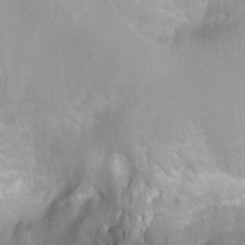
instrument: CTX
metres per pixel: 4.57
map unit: Htu
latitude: 3.6316
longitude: -21.6694
